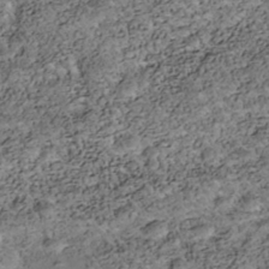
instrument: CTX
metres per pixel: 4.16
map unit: Nhe
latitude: -40.1228
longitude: -116.8947
